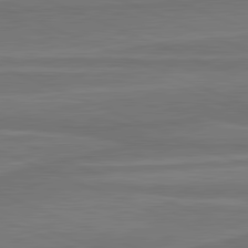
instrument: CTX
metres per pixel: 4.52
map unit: lApd
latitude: 81.8583
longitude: 168.7652
